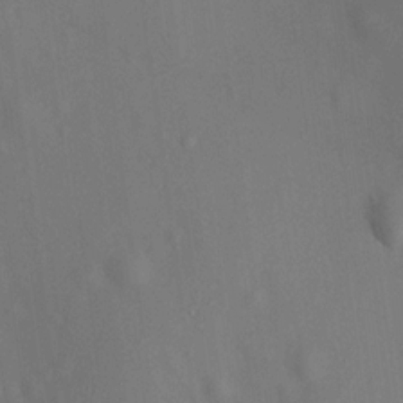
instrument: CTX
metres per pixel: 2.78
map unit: HNhu
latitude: 12.6491
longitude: 11.3510
